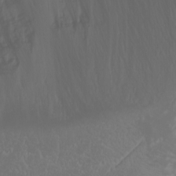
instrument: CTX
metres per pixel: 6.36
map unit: Nhu
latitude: -0.1984
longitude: -79.3671
